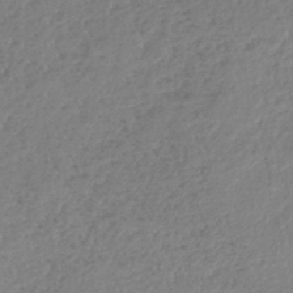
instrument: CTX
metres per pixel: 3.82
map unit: lHb
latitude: -42.6329
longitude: 69.1431
